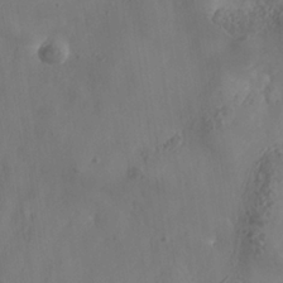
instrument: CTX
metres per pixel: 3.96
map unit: Nhe
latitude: -37.1053
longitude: 138.2929
